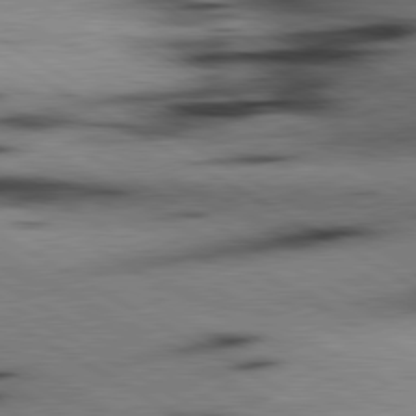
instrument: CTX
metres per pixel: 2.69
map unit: lApd
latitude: 80.2145
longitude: 162.5573
